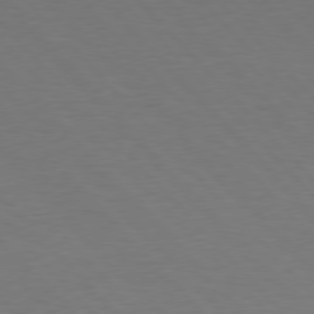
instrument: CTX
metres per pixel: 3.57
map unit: Hpe
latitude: 76.7246
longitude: -155.7638
